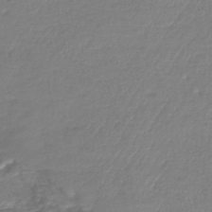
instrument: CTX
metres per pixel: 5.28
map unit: lHb
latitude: -41.2187
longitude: 65.6533
